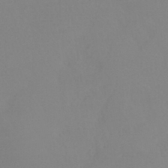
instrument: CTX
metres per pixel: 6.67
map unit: HNhu
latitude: -41.2376
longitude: 93.7667
